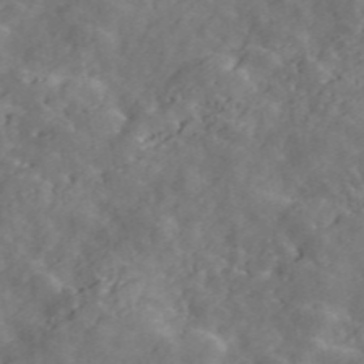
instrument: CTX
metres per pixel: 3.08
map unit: ANa
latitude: 47.5560
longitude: -83.6693
